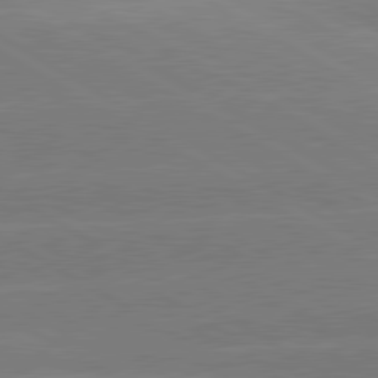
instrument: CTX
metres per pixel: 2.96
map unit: lApd
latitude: 80.7435
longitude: -152.1767
